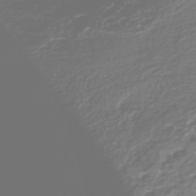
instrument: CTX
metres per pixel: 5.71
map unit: eHh
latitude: -42.3495
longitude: -33.1592
